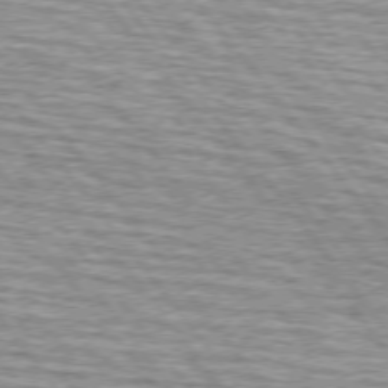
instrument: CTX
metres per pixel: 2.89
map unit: lApd
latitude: 74.6302
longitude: -76.3467
